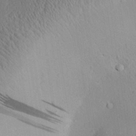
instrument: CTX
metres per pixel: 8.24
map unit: Aa
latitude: 28.9891
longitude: -135.3859
